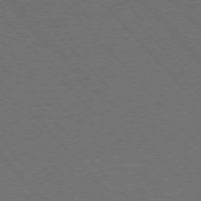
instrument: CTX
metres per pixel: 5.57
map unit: Ap
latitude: -76.8597
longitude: -86.4790
